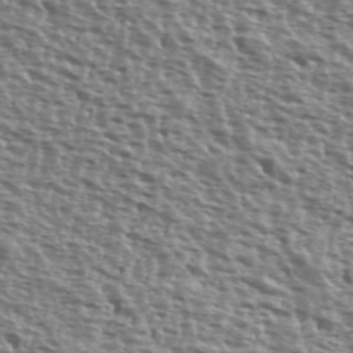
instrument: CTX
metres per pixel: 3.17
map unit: Ave
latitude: 40.1577
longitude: -111.8584
